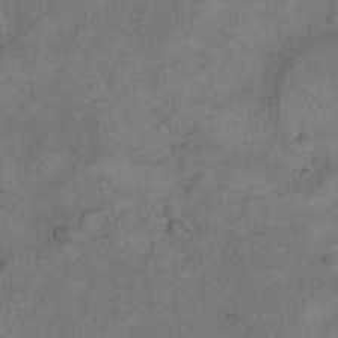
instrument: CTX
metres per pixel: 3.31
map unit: Hto
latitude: 10.1578
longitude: -60.3467
